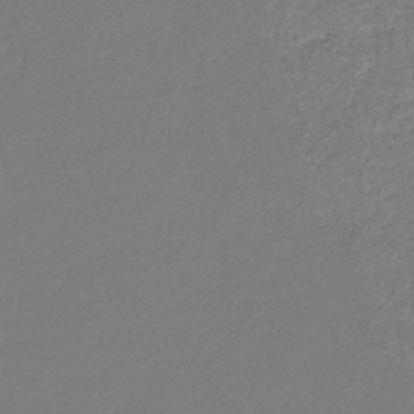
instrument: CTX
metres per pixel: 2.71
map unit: eHb
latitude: -37.0297
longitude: 78.9541
